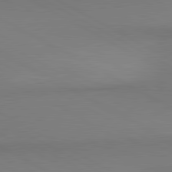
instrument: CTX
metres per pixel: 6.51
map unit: lApd
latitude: 80.8947
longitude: 146.6896
